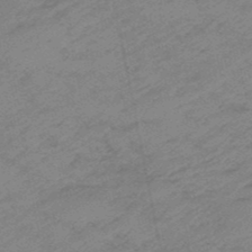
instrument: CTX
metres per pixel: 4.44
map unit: eHb
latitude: -48.0283
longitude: 86.4251
